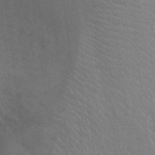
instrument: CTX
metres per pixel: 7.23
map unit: Ht
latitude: -4.3117
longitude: -17.3860
